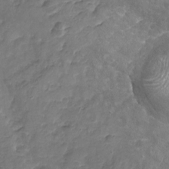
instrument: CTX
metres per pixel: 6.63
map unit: Nhu
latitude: -19.3888
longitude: -57.0458
